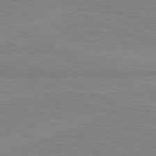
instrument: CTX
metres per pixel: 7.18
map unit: lApd
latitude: 81.7639
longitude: -172.4034
